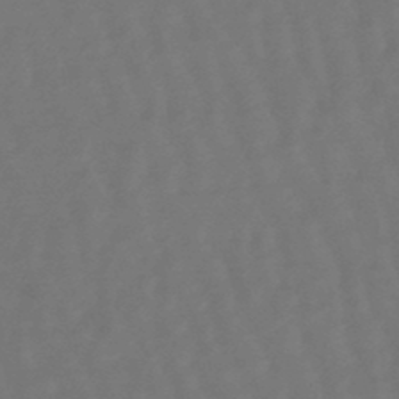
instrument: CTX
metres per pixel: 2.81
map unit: eHb
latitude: -47.5777
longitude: 81.7289
